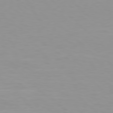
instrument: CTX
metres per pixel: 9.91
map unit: Hpe
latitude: 78.1011
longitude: -136.8191
